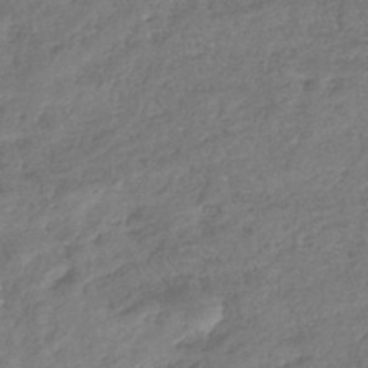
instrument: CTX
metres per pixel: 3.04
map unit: eHb
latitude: -39.0864
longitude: 81.4455
